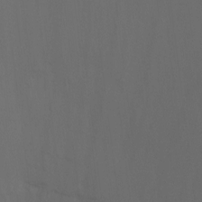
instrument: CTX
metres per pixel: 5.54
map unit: Ht
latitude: 1.8961
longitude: -25.0647
